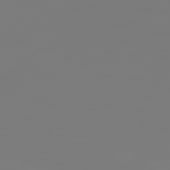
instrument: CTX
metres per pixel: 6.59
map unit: Hpe
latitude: 77.1781
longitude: -130.5357
